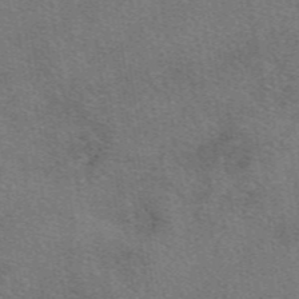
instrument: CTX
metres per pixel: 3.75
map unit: eAb
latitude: 48.6490
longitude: 115.0675
